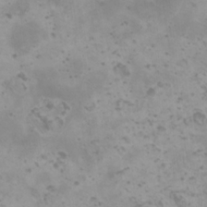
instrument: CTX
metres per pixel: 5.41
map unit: HNhu
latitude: 0.6112
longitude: 2.3117
